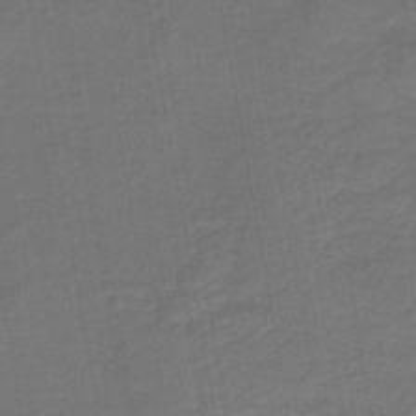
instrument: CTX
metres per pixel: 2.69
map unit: HNb
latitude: -43.1242
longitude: 51.9178
